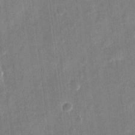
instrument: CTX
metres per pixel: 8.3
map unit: eHh
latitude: 10.9325
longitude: -70.6301
